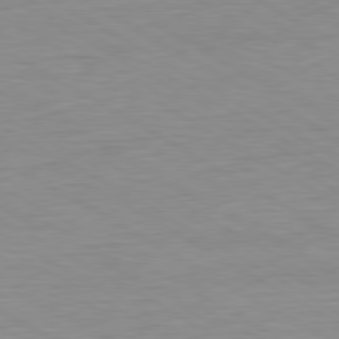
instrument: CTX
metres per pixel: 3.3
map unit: Ap
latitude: -80.8786
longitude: -79.2348
